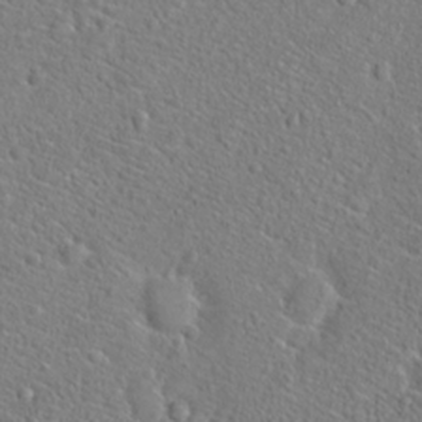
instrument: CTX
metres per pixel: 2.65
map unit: Hto
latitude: 20.4412
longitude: -45.0080
